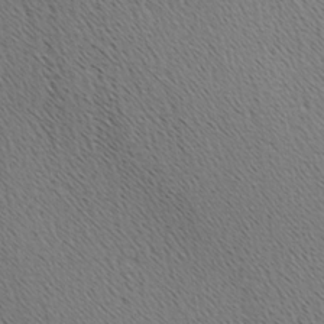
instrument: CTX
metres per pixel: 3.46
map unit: Hve
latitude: 3.2537
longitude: -124.9702
